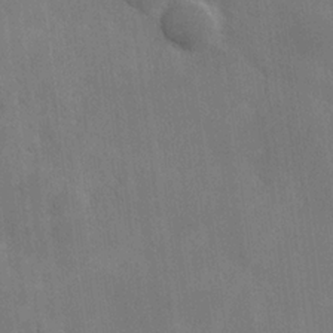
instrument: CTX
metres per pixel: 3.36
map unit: Hve
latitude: 18.5168
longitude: 151.1998
